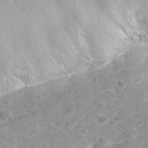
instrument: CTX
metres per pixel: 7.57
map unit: Nhu
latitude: 29.4426
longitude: -49.4804
